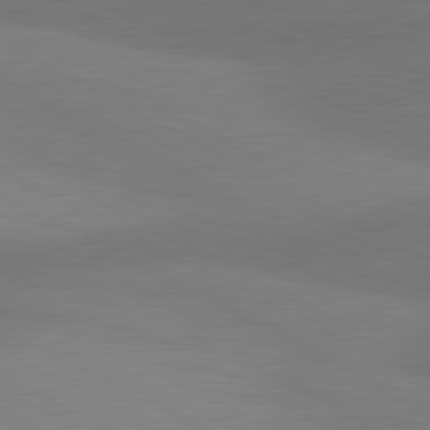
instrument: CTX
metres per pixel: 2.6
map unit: lApd
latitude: 81.0458
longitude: 127.7666
